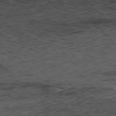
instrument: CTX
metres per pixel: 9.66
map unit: Hpe
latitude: -77.5777
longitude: 13.0675
